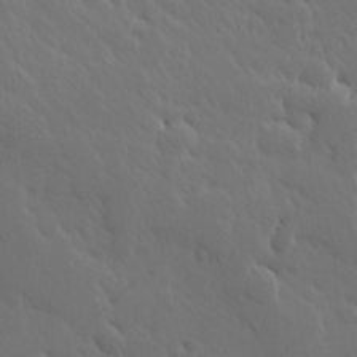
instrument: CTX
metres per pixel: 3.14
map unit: Hve
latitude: 25.8961
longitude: 145.3132
